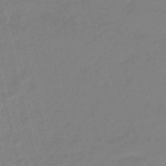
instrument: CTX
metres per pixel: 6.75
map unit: eHb
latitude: -46.7463
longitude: 86.5385
